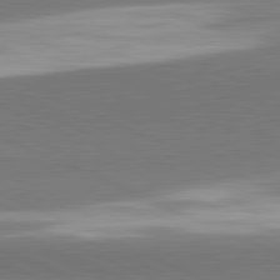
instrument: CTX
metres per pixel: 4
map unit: lApd
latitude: 82.0444
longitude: 151.5399
